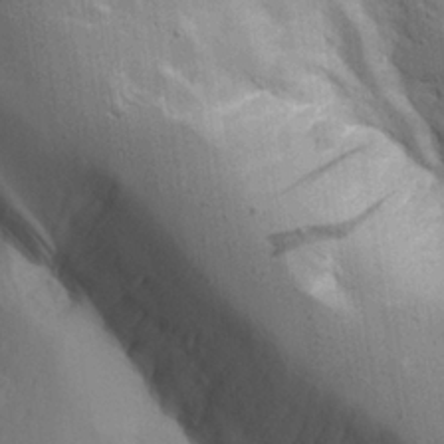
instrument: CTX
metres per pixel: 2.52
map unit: Aa
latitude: 26.1578
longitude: -128.0255
